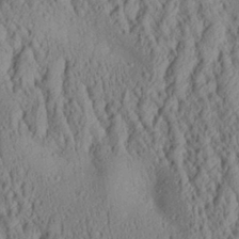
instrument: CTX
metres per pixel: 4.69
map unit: Aa
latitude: 26.2901
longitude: -135.5560
